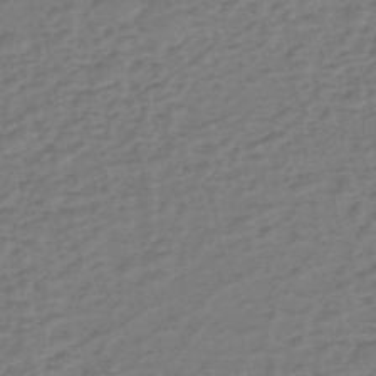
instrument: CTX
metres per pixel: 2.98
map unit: eHh
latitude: -39.5588
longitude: -28.1578
